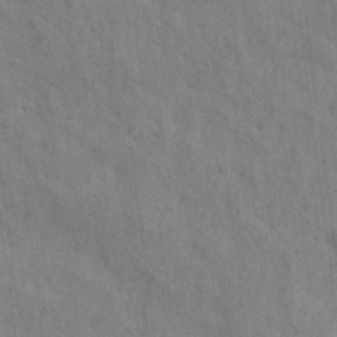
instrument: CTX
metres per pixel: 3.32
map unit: Hto
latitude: 14.7436
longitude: -37.9906
